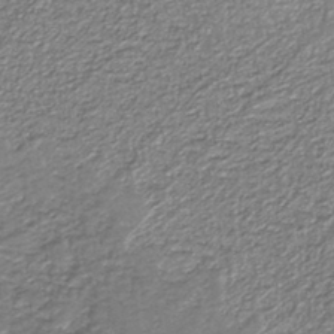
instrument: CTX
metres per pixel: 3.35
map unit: eAb
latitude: -39.0109
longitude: 51.6533
